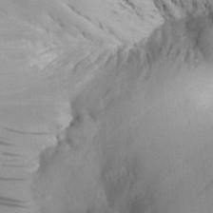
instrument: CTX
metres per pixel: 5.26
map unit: Aa
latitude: 29.5749
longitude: -135.9150
